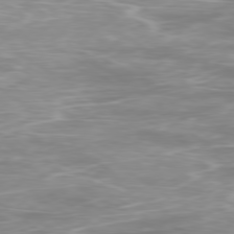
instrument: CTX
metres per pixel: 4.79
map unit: Ap
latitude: -79.2942
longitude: -93.1781
